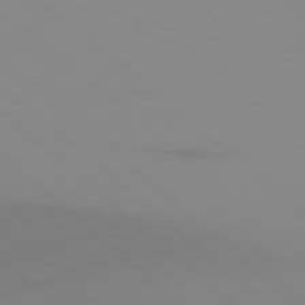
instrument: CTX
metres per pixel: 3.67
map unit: Ap
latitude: -79.6910
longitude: -55.8016
